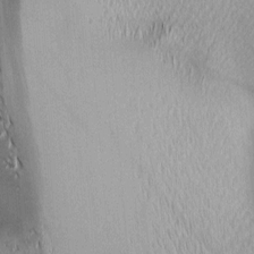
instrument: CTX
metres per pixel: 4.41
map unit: lAa
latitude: 2.1766
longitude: -116.1011
